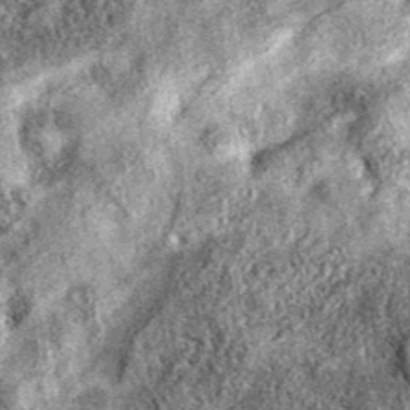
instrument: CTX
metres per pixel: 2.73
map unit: eAb
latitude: 37.8961
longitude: 106.1039
